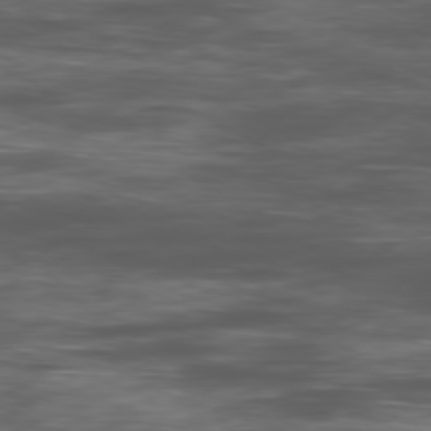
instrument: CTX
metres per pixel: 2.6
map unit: Ap
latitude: -80.0283
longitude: -72.9703
